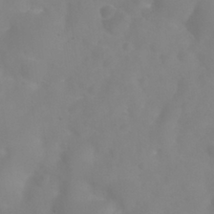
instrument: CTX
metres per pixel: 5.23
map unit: Nhu
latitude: 27.2915
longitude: -55.2915
